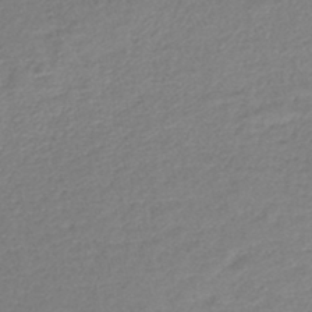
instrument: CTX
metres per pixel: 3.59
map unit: lHb
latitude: -45.2754
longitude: 59.1998
